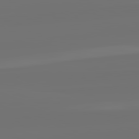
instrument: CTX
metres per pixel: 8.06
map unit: lApd
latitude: 82.3467
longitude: -160.9136
